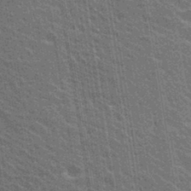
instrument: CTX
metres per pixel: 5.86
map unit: Hto
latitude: 31.0648
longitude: -43.2915
